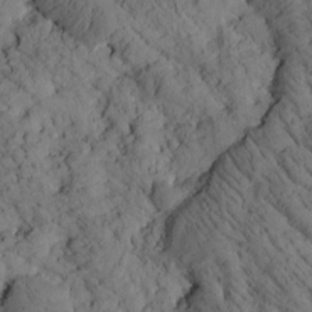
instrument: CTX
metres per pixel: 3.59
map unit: Htu
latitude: -1.6722
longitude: 174.3873
